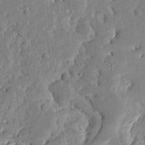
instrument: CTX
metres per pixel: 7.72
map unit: Ave
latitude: 12.7813
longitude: -137.7261
